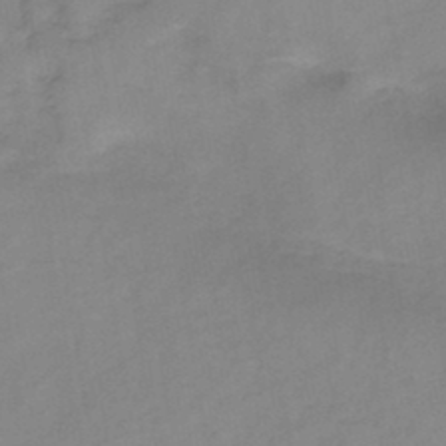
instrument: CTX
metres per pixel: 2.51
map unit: HNb
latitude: -45.9556
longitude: -39.0269
